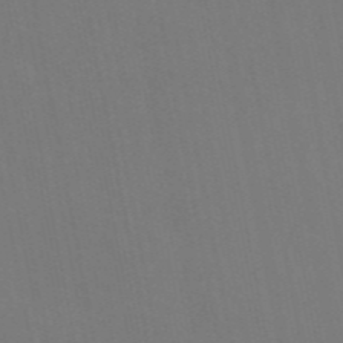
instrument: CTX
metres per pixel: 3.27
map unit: eAb
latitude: 46.8191
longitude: 121.1809
